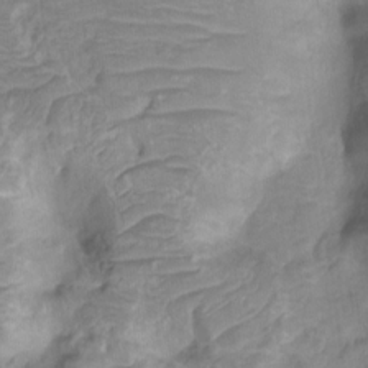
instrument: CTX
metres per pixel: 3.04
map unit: HNhu
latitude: -20.7463
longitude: 84.9541
